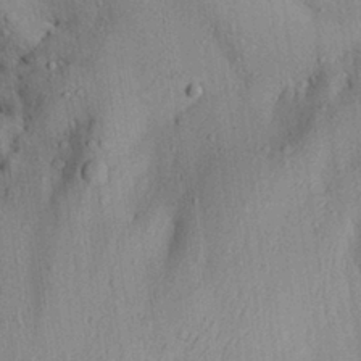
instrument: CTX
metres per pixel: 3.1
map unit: Aa
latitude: 28.7624
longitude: -134.6490
